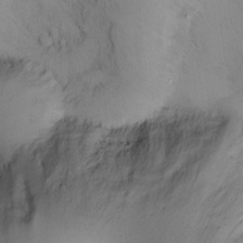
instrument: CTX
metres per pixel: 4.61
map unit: Ht
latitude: -3.3887
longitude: -13.4049
